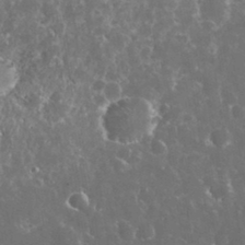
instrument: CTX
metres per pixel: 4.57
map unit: eHh
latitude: 32.9892
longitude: -62.3279
